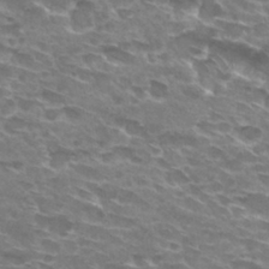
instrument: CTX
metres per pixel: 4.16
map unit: Hto
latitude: 29.4426
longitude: -42.5924
